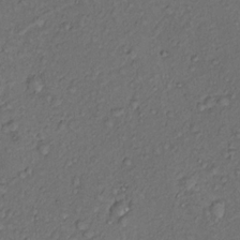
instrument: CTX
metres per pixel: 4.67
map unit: Hto
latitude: 13.9339
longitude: -29.7260
